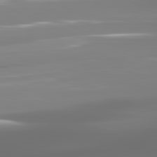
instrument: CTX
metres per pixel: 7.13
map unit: lApd
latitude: 81.4237
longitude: -138.1011
